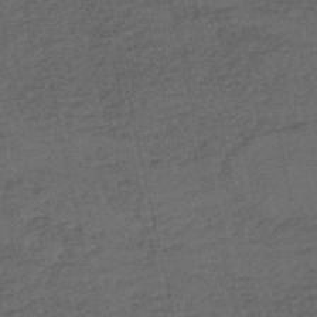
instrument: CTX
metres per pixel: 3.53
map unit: eHh
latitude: -54.6519
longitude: -89.8017
